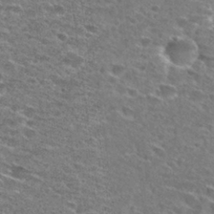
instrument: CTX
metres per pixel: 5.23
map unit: Hto
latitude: 27.9528
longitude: -46.7624
